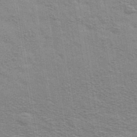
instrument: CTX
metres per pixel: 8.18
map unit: Ave
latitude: 39.0080
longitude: -108.8947
